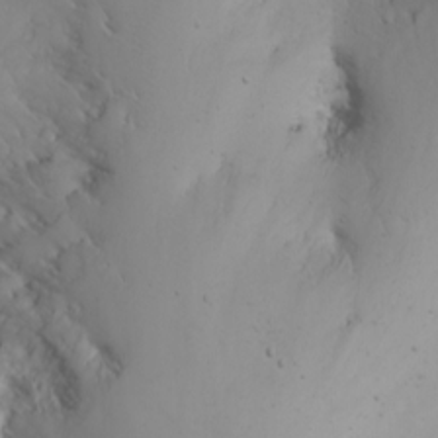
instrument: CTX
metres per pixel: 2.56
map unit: Nhu
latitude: -6.6707
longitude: -66.9891
